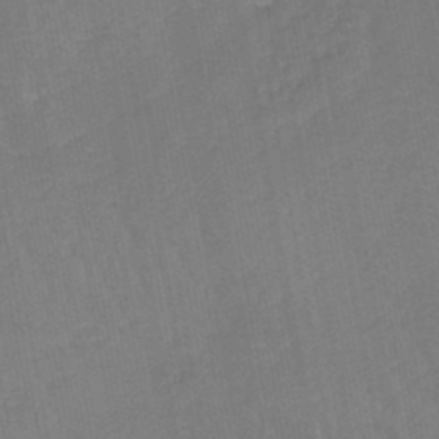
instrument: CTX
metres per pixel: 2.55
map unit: lHb
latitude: -45.2187
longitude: 77.6722
